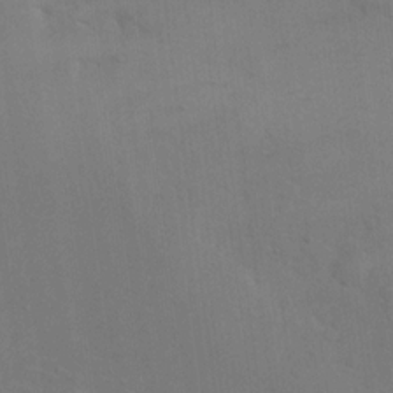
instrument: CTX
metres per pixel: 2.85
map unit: eHh
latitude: 17.7261
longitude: -67.0836
